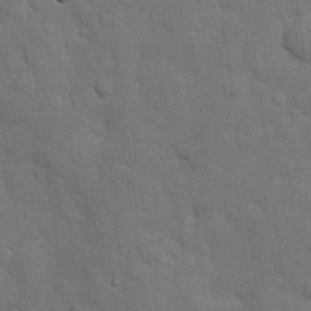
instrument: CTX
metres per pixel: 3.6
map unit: eHh
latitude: 11.6883
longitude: -67.3103
